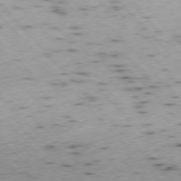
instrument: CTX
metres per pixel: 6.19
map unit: Ap
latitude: -76.6896
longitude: -60.4412
